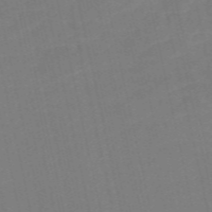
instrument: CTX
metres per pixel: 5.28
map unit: Nve
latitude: -57.4832
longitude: 50.5196
